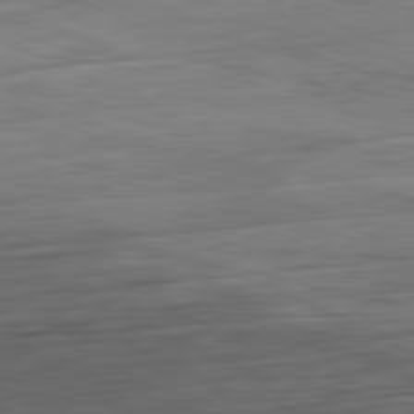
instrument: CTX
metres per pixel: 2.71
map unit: Ap
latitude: -81.5777
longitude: -81.1781
